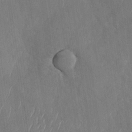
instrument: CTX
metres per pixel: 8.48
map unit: Nhu
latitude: -29.3510
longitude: -59.8017
